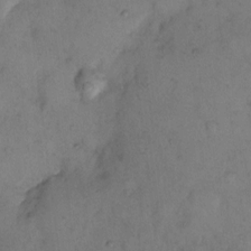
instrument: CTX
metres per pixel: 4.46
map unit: eHh
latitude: 9.7639
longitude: -62.7247
